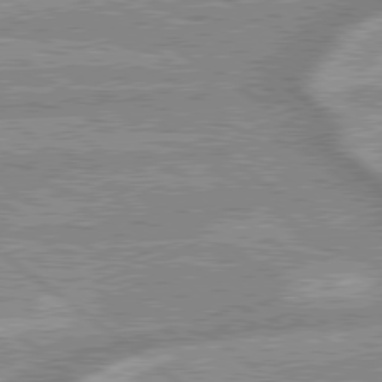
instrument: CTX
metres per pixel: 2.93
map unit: lApd
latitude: 79.3293
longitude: -168.3090
